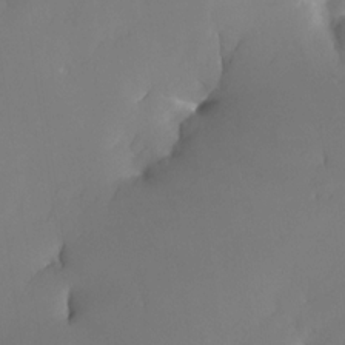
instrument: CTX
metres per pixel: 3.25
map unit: Nhe
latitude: -29.6911
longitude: -109.9717
